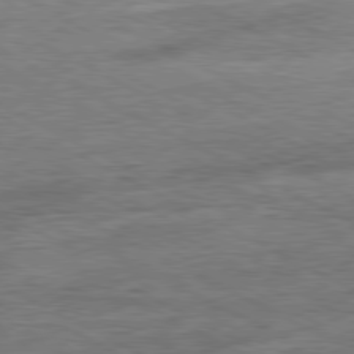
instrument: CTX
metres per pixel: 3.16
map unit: Ap
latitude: -81.0298
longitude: -76.6112
